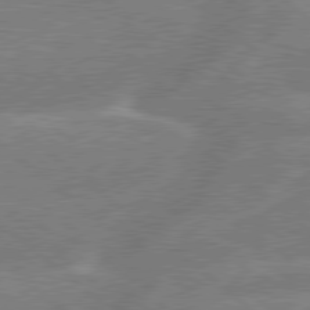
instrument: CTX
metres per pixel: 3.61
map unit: Hpe
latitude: 79.0648
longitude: -152.4979
